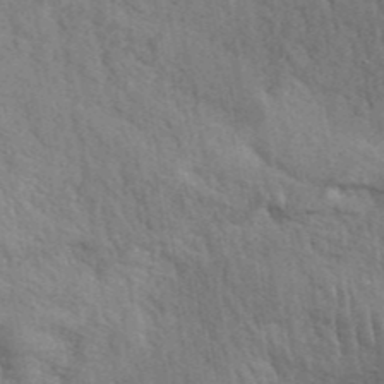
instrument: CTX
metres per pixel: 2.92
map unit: ANa
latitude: 42.1200
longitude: 52.2172
